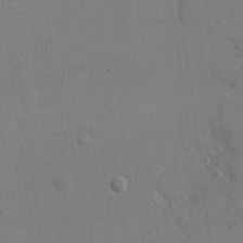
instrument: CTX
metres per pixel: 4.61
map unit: eHh
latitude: 17.1781
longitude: -67.1403
